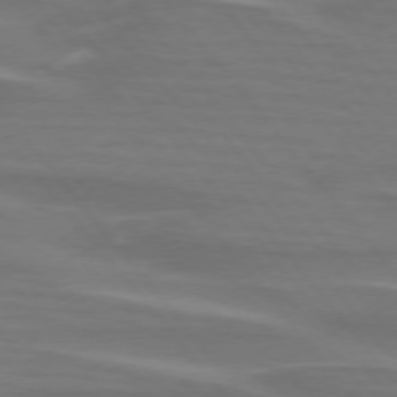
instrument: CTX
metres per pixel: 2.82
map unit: lApd
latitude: 75.4049
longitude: -80.4979
